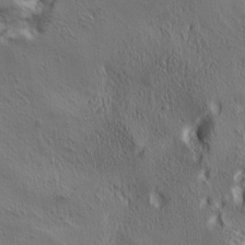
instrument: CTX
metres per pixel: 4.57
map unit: lAa
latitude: 5.0647
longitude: -112.9136
